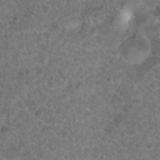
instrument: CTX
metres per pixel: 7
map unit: Hto
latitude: 18.9702
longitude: -40.4223
